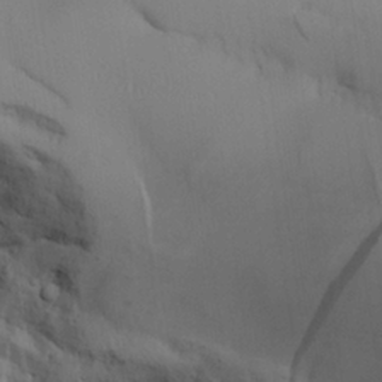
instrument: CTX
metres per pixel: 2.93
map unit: Aa
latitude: 26.0255
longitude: -132.0255
